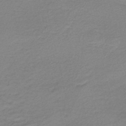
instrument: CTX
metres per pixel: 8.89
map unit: HNb
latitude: -41.6155
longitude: 50.5196
